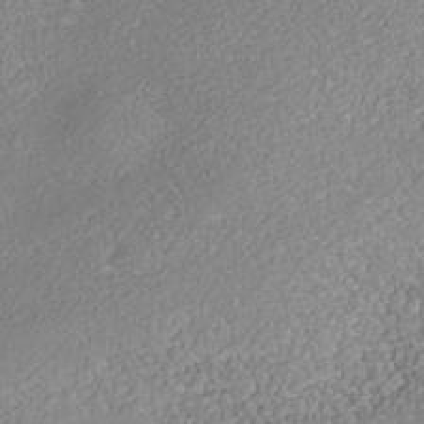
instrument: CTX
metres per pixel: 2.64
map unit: Nhe
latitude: -37.8611
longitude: -88.6680
